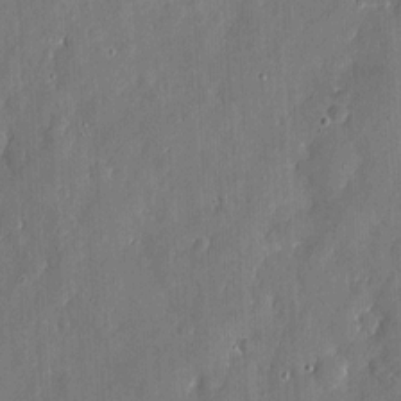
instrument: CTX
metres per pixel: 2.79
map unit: eHh
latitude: 6.8569
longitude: -68.8191
